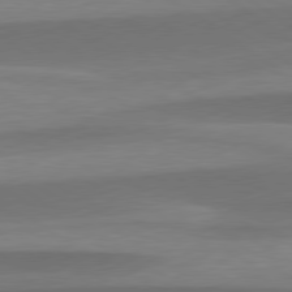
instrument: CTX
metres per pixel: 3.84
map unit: lApd
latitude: 79.5560
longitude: -94.2712
